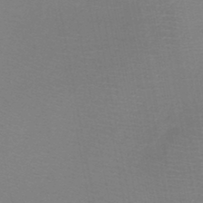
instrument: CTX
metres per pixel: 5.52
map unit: HNb
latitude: -46.4062
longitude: -39.6505
